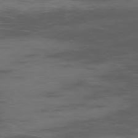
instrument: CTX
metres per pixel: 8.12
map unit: Ap
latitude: -77.0109
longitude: -66.8569
